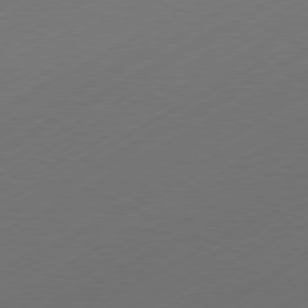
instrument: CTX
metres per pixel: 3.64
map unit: Hpe
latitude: -81.0865
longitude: 14.6519
